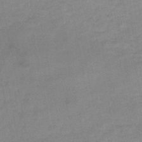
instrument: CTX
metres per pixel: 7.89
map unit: HNb
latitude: -46.1039
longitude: -36.1011
